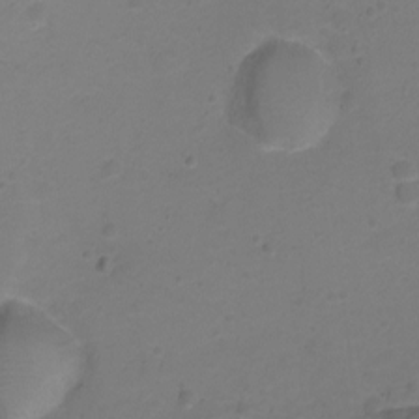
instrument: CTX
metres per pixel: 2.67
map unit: Ht
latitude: 2.0822
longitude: -33.9339
